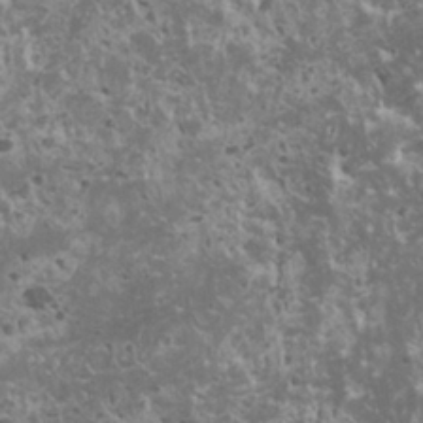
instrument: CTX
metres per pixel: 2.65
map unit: HNhu
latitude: -0.2740
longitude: 2.1983
